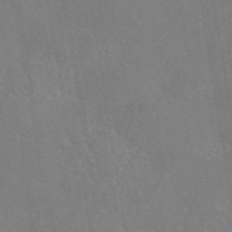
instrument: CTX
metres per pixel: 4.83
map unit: eAb
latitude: 46.4034
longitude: 111.1242
